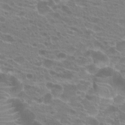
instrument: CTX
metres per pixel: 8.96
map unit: Hto
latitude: 21.4994
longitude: -40.6112
